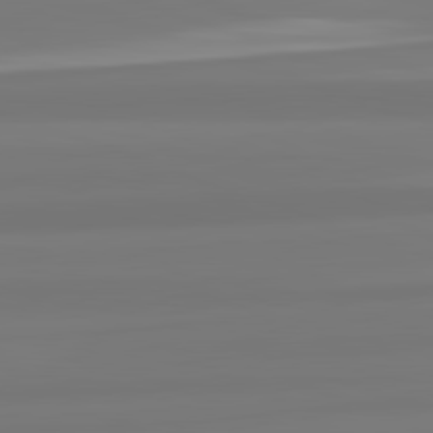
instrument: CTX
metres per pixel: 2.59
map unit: lApd
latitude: 82.7435
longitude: 174.1794
